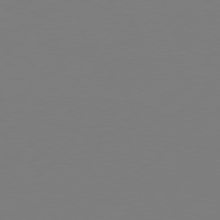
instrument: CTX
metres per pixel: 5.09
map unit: Hpe
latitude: 76.8947
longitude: -131.1404
